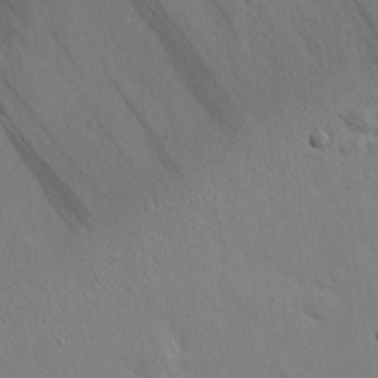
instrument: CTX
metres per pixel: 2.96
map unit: eHh
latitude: 24.0444
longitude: -72.2145
